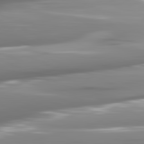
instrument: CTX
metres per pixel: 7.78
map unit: lApd
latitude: 81.5371
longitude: -142.7435
